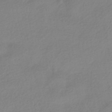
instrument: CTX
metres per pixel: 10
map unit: HNhu
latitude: -40.9353
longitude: 98.7841
